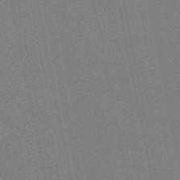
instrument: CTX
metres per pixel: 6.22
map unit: HNb
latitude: -49.3321
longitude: 59.1620
